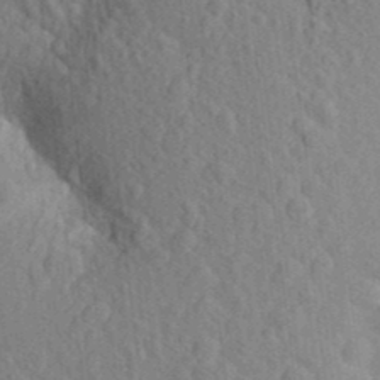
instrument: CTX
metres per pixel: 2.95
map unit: Aa
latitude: 25.8205
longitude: -149.8961
